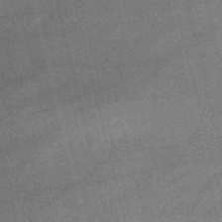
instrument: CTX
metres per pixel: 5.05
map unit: HNb
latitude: -52.7463
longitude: -40.2522
